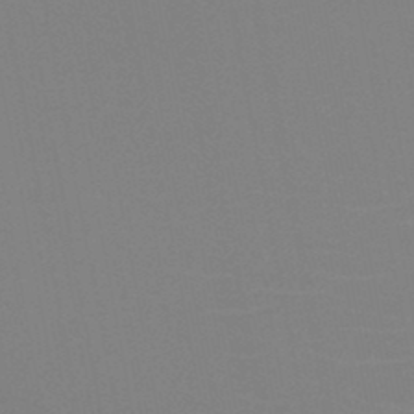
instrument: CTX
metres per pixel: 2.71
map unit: HNb
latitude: -46.4629
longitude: -42.9892
